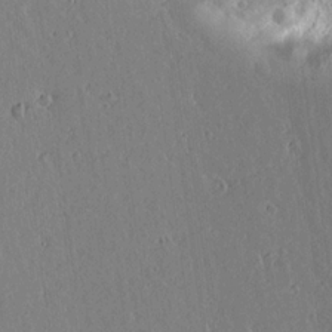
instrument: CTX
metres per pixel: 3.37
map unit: lAvf
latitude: 15.5938
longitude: -125.8205
